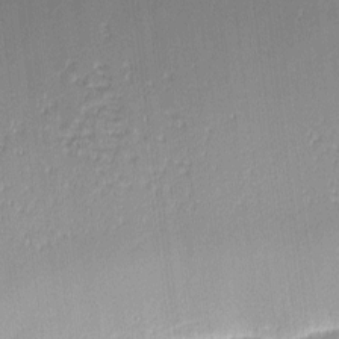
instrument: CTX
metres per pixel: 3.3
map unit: eHh
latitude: -3.0297
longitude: -82.6679
